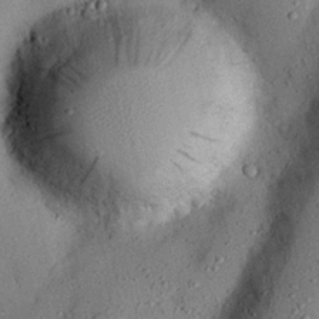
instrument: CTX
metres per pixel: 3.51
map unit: Nhu
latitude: 24.7435
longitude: -73.0270
